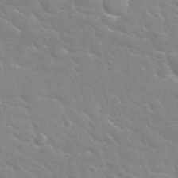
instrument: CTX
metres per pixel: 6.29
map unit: Nhu
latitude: 31.8962
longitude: -50.7246
